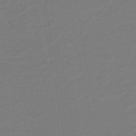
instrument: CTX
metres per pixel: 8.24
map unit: eHb
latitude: -46.6140
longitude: 88.5762
